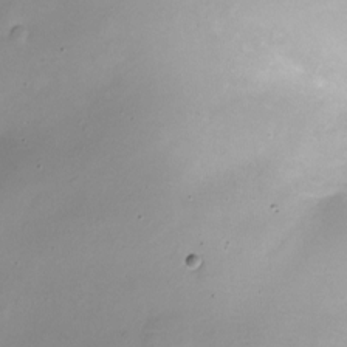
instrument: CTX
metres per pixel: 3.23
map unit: Nhe
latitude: -20.3495
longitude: 143.9556
